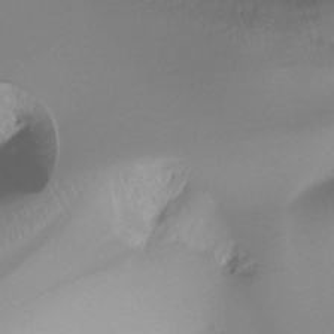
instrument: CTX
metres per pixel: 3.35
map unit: Ht
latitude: -16.2551
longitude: -45.0080
